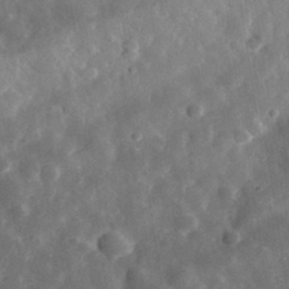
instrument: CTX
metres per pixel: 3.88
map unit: eHh
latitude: 32.4790
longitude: -78.7624
